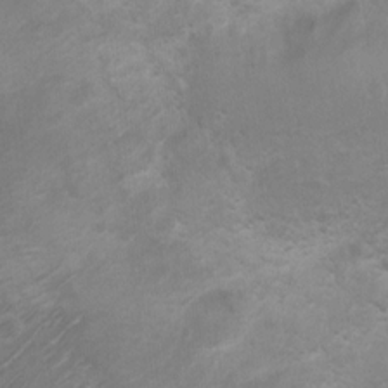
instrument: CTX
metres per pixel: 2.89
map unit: Ht
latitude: 5.0080
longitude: -29.3293
